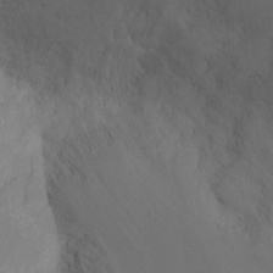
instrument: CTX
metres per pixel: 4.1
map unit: Ht
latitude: -10.2740
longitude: -34.0633
